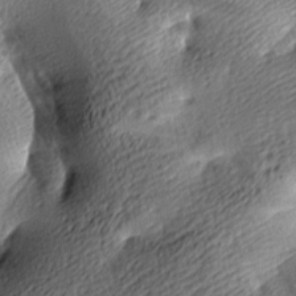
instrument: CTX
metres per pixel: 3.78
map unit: lAa
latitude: -9.2754
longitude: -126.4601
